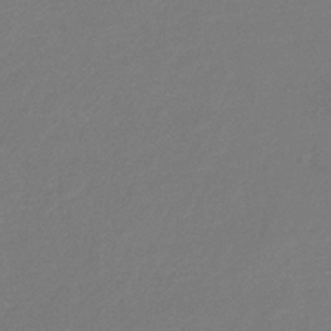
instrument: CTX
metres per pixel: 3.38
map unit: eHb
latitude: -37.2565
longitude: 78.9730
